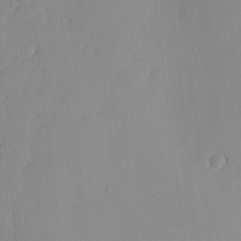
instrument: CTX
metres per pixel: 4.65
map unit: HNhu
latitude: -5.1242
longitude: 15.4644
